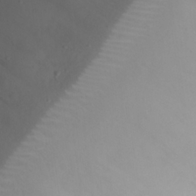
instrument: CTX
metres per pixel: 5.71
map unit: eHh
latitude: 23.4615
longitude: -66.0444
